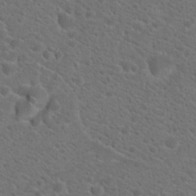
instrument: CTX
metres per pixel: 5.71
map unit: Hto
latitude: 19.8205
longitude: -38.6679
